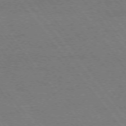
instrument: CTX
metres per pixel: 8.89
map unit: Ap
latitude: -75.1243
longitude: -82.3845
